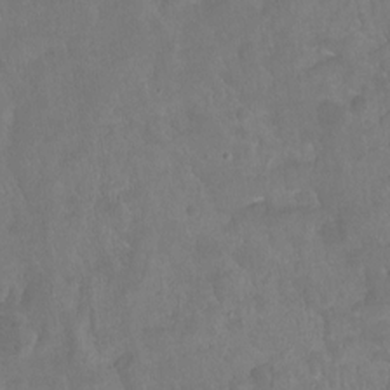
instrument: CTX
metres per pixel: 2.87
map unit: Hto
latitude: -7.1809
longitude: -44.6868
